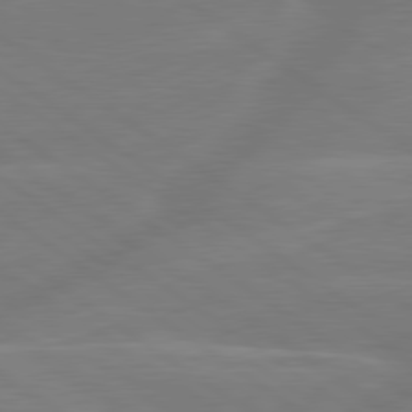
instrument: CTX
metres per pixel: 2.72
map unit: lApd
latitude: 79.5182
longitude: -141.9528
